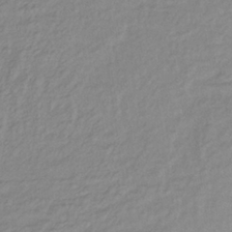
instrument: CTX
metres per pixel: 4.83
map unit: lHb
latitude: -37.3509
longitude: 70.4062
